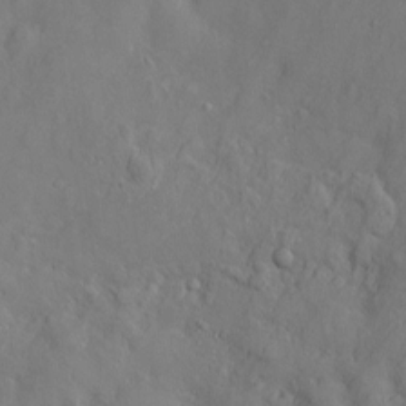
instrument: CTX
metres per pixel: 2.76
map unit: Htu
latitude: -6.7463
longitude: 160.3873
